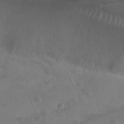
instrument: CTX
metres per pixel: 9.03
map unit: Nhu
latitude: 29.4804
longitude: -54.6112
